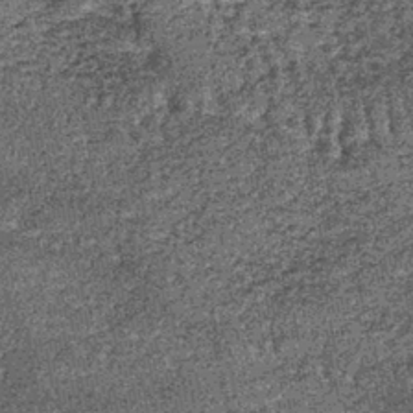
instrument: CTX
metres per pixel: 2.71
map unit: lHb
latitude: -39.6155
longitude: 65.1054
